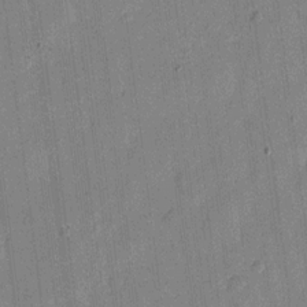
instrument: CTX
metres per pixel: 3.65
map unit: eHh
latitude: 12.8002
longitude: -68.5357
